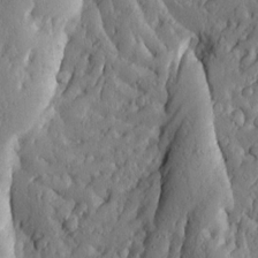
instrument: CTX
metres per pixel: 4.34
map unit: Ave
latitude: 13.8772
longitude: -133.6505
